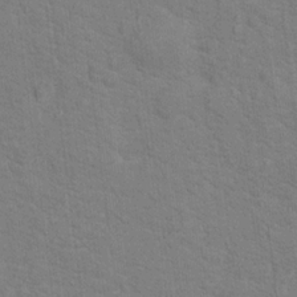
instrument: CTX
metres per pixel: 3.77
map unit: Hto
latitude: 16.9514
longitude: -38.1956
